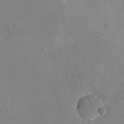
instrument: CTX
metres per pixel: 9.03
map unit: eHh
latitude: -8.5196
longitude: -68.1389
